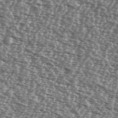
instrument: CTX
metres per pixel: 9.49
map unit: Ave
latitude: 38.2900
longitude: -112.3467
